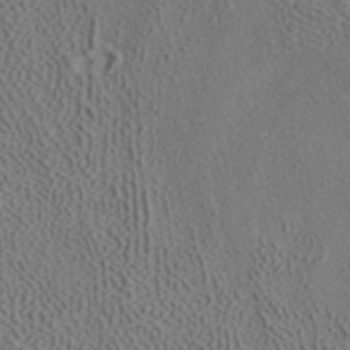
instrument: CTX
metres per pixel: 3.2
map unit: ANa
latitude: 39.4615
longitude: 19.0297
